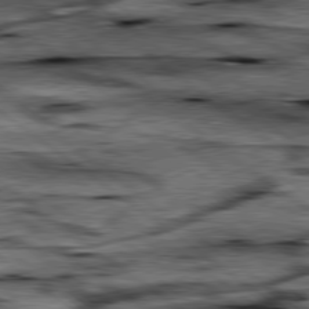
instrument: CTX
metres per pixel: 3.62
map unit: lApd
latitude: 79.7072
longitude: -47.7639
